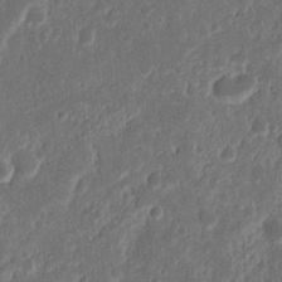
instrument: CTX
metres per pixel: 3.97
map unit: Nhu
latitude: 13.5560
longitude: -73.3104
